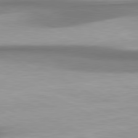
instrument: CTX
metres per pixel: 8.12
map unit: lApd
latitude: 80.6301
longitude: 176.3495
